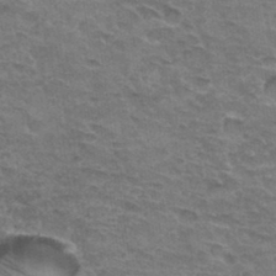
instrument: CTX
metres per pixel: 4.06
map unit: Hto
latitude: 32.9325
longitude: -46.8758
